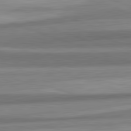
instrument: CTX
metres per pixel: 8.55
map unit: lApd
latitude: 82.4412
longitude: 179.2187
